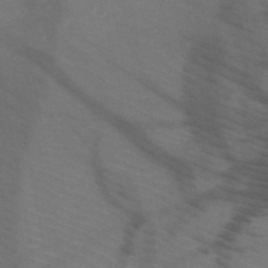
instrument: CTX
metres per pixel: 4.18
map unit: HNb
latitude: -50.3495
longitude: -44.4412
